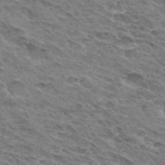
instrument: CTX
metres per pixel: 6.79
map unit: Hto
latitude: 31.8206
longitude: -45.2915
